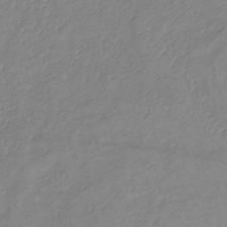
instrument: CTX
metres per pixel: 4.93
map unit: lHb
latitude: -34.4062
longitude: 71.4266
